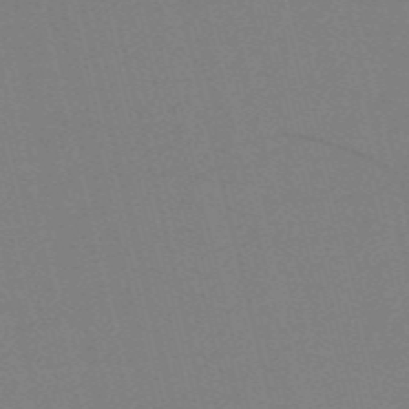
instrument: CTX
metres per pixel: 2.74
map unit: HNb
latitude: -55.5777
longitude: -41.4615
